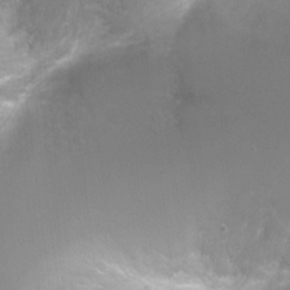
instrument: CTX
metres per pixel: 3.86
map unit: Ht
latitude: -8.1606
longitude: -24.7435
